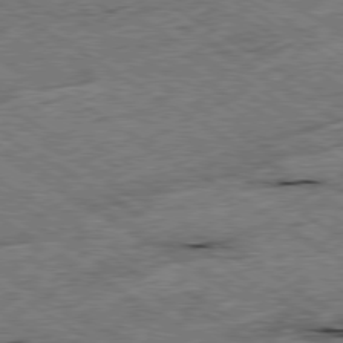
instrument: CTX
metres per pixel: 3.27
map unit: Ap
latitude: -79.7288
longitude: -79.9528
